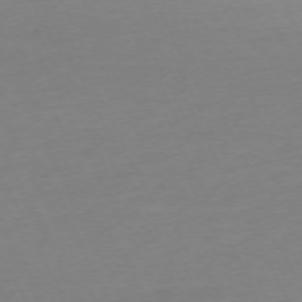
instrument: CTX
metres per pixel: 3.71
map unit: Ap
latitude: -73.7855
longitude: -70.1578
